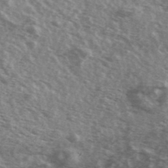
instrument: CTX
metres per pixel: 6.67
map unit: Ave
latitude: 39.6694
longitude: -109.1970
